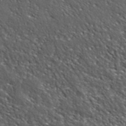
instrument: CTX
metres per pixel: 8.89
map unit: ANa
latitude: 41.7260
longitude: -87.2537
